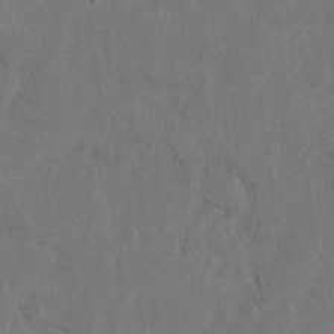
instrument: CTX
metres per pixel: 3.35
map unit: Hto
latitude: 8.2712
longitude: -35.0080
